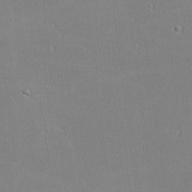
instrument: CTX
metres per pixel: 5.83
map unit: lHvf
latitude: -12.4818
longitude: -101.1403
